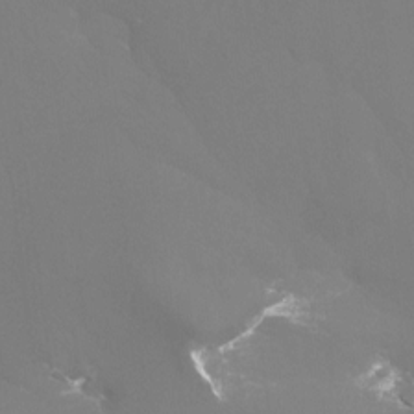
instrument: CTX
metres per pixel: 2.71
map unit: Htu
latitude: -12.9731
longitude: -48.3467
